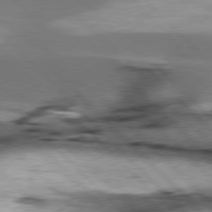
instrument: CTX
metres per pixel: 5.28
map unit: lApd
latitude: 77.2915
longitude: -50.4601
